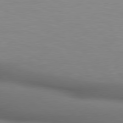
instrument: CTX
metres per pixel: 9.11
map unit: lApd
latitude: 78.9892
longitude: 175.6532
